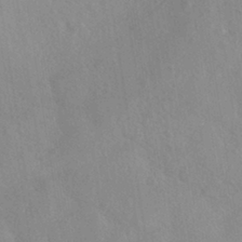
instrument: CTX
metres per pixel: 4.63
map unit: HNhu
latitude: -40.3873
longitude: 97.2376
